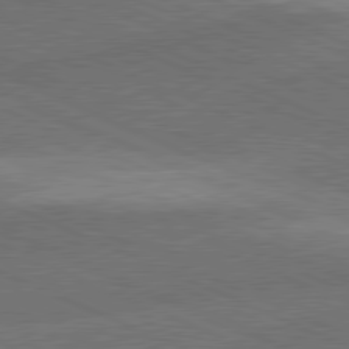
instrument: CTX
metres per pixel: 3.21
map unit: lApd
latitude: 80.4223
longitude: -84.1578
